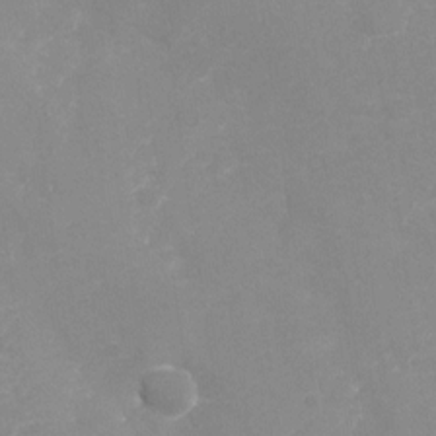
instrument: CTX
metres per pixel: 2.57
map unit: Nhu
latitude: -28.8597
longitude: -66.7813
